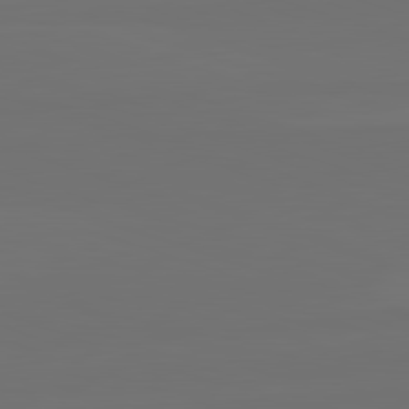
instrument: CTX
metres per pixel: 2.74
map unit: lApd
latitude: 82.5167
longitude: 144.3117
